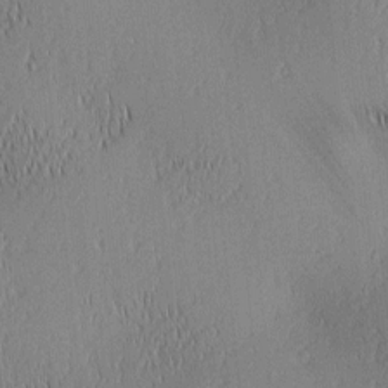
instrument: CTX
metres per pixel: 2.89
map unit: lAa
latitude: 1.7638
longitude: -116.0633
